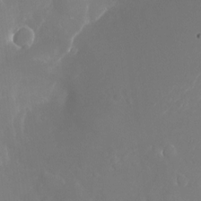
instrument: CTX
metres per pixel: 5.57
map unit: Nhu
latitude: -25.1242
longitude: -72.3846
